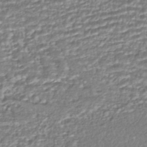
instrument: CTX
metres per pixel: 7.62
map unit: HNhu
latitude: -44.2362
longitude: 104.7652
